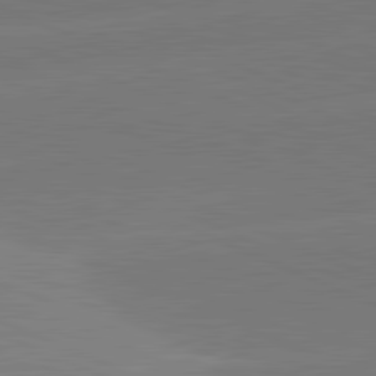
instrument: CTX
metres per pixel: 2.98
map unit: lApd
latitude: 81.9528
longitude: -155.2348
